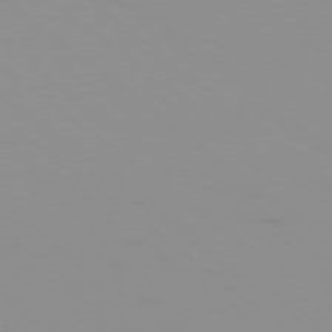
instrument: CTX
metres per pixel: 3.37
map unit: Ap
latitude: -77.9556
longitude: -94.8002
